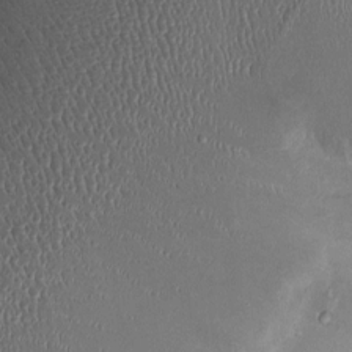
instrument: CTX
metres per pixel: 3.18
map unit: Ht
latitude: -2.4629
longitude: -13.3671
